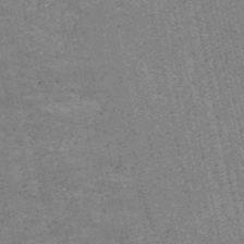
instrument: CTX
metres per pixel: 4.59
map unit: HNb
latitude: -53.4643
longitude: -38.3656
